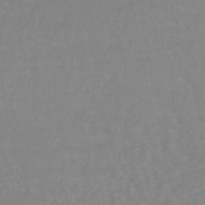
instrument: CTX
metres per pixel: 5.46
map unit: lHb
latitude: -40.5574
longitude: 65.2754
